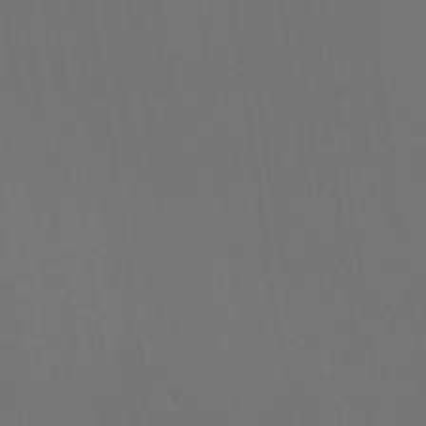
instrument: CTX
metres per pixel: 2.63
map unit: HNhu
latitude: -0.5196
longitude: -1.3103
